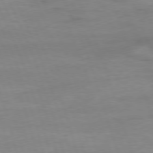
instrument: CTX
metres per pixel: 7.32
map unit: Ap
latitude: -76.8030
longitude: -73.0081
